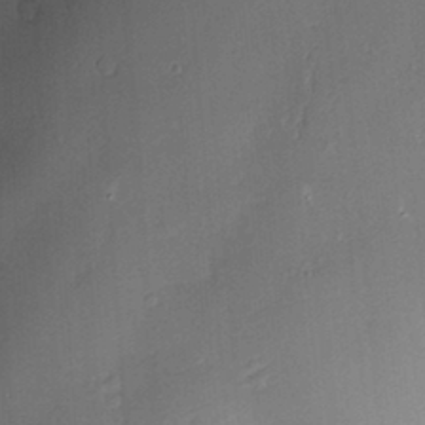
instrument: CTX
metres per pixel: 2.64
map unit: Nve
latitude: -7.4643
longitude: 174.6140
